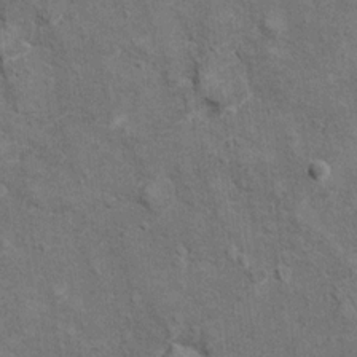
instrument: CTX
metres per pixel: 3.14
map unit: Hto
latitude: 10.1767
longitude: -36.9891
